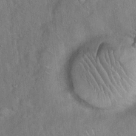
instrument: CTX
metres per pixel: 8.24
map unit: Hto
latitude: 18.1577
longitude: -52.9514
